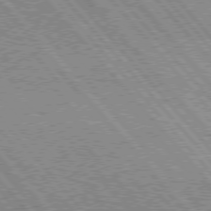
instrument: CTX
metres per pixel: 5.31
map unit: Hpe
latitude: 75.9339
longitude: -126.0822
